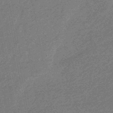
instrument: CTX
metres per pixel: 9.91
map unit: eHb
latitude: -45.1431
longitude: 88.8786
